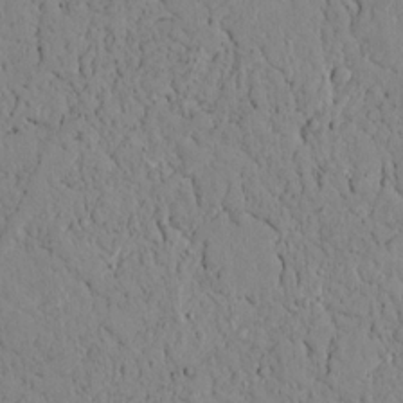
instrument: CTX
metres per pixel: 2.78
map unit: lAvf
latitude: 8.8380
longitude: 169.0108
